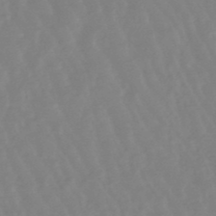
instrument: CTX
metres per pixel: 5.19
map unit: lHb
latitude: -48.9542
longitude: 77.7289
